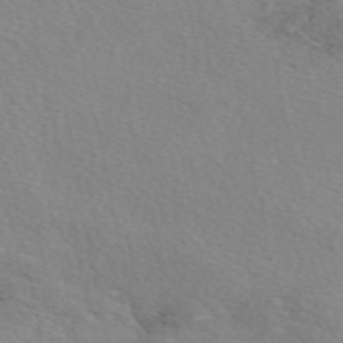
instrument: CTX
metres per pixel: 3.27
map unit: eAb
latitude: 50.0822
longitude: 106.5385
